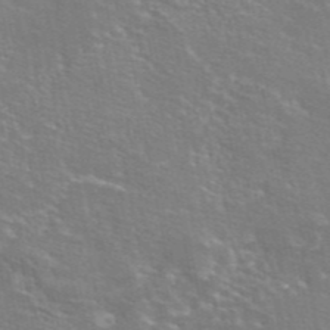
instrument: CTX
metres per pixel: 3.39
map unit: eAb
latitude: 45.9339
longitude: 106.0472
